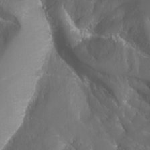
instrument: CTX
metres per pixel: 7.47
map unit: Nhu
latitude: -9.9178
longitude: -69.4615
